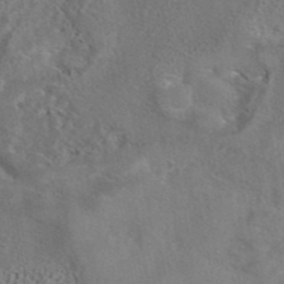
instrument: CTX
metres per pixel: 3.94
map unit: eAb
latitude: 43.0081
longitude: 104.2361
